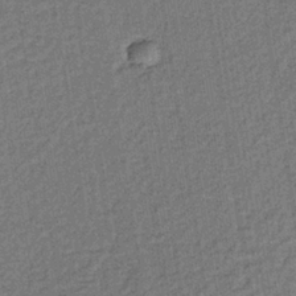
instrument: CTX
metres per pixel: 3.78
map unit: lHb
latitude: -35.6533
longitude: 62.9352
